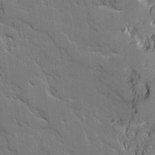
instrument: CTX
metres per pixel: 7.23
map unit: Ave
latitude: 18.6490
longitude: -128.3656
